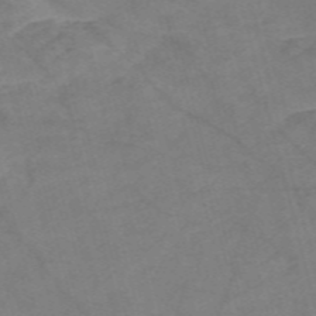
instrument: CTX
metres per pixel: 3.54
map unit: Nve
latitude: -58.4062
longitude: 51.0675
